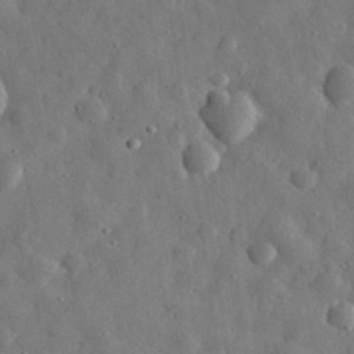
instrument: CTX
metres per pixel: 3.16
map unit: eHh
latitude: 30.6302
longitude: -74.6679
